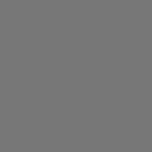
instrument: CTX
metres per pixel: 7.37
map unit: Hpe
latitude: 78.8947
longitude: 177.2754
